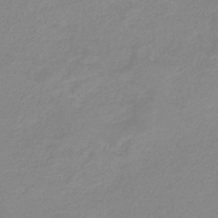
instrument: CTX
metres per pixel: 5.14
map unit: HNb
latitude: -36.2172
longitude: 54.9164
